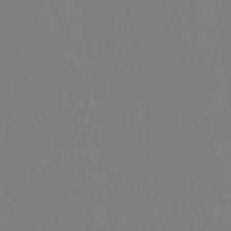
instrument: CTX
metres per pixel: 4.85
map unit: eHh
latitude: -43.1053
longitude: -31.8773
